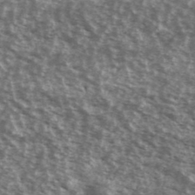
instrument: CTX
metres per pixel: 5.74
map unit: Ave
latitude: 39.8961
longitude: -108.6112
